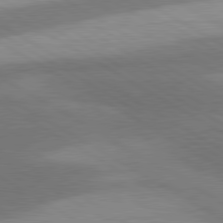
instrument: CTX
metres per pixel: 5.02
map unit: lApd
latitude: 80.1956
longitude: -179.2726
